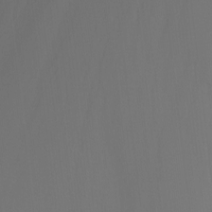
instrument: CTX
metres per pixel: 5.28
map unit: Nhu
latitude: -15.5210
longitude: -50.3467
